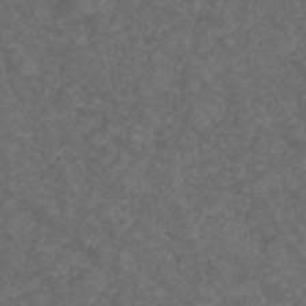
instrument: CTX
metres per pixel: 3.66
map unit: ANa
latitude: 38.9325
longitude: 24.0472
